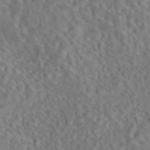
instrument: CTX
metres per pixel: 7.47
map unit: eAb
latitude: 43.9717
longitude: 114.2928
